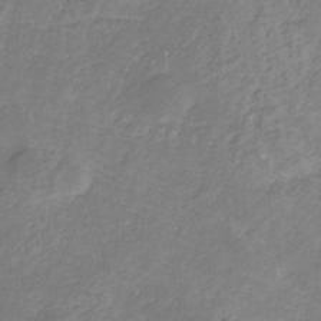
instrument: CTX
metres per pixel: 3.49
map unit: eHb
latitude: -32.0661
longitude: 67.4832
